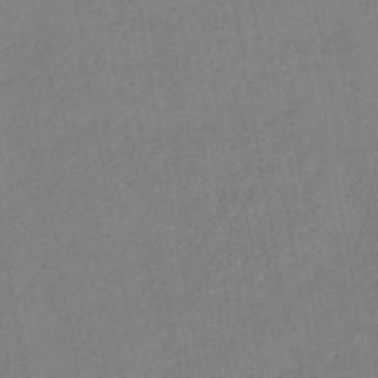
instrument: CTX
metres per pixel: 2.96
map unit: lHb
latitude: -42.1983
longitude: 68.2361
